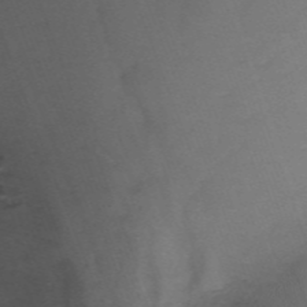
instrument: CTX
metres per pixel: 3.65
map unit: Nhu
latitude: -11.7856
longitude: -47.8206
